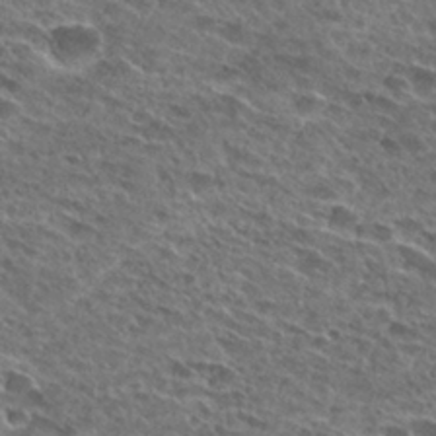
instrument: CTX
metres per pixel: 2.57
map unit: Hto
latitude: 26.4790
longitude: -43.8206
